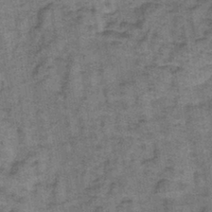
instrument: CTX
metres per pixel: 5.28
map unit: lHb
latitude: -40.6329
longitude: 57.1998
